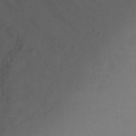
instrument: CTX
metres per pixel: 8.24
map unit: Hto
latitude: -6.8786
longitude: -38.4412
